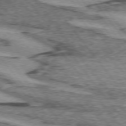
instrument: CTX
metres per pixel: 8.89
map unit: lApd
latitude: 74.2900
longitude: -76.5923
